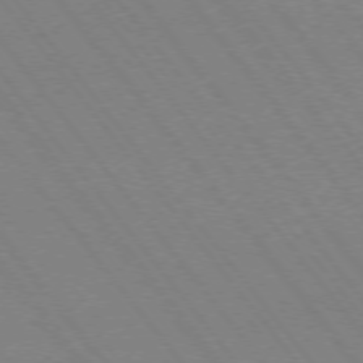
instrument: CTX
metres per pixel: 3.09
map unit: Ap
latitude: -76.0283
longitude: -95.8961
